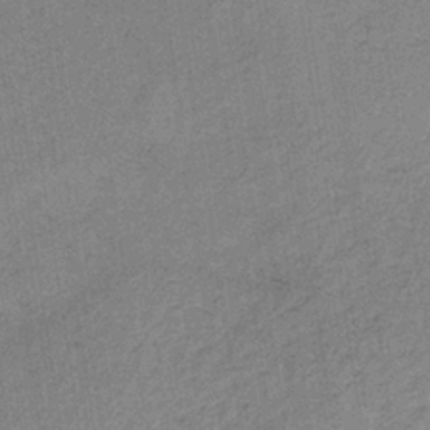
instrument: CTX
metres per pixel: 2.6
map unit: HNb
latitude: -33.4266
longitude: 62.6707
